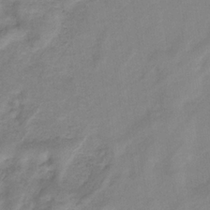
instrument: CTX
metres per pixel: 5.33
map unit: eHb
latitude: -34.1417
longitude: 72.5574
